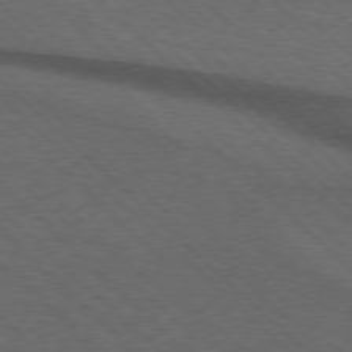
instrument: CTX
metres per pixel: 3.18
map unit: lApd
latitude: 75.7072
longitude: -84.3467
